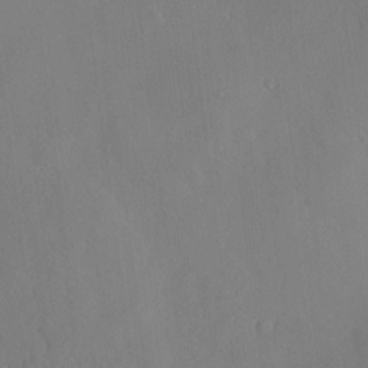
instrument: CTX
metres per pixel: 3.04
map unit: Hve
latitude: -9.6344
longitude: 175.8233
